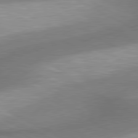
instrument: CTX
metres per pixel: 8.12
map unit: lApd
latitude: 80.5735
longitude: 162.5007
